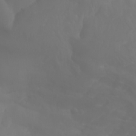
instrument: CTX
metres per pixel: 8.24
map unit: Aa
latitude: -10.8786
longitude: -68.2522
